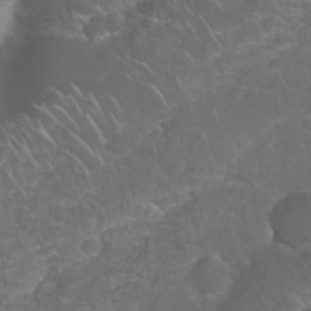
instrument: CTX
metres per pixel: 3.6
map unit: Nhu
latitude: 27.4615
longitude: -61.1214
